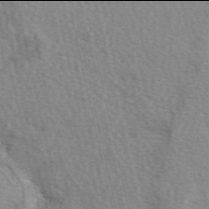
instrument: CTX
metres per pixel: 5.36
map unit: eAb
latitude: 49.9906
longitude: 113.8800
